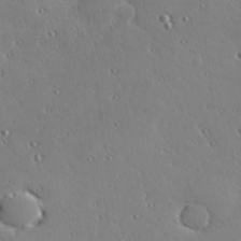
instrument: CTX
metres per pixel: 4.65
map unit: Hve
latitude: 26.0444
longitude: -93.0647
